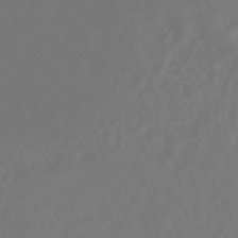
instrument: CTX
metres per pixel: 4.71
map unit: Nhe
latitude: -46.9919
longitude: 152.1416
